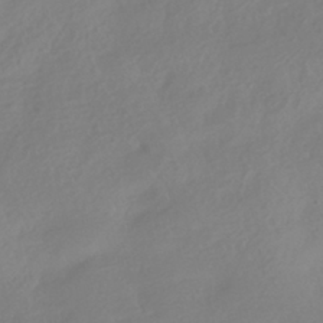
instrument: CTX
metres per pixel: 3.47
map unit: HNhu
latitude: -40.8975
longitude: 93.2187
